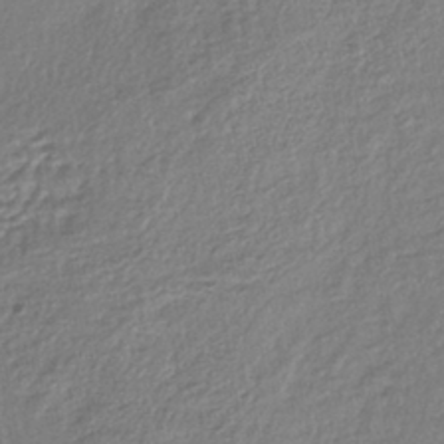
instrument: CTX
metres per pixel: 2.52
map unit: lHb
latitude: -41.1431
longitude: 69.7288
